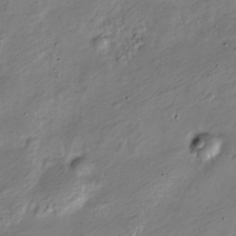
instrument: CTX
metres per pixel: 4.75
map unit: Nve
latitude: -24.1606
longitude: 106.8597
